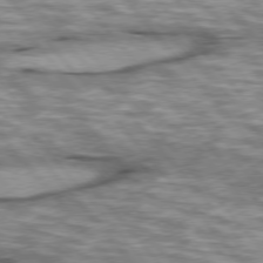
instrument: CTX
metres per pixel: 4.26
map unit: lApd
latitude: 76.0822
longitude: -49.2537
